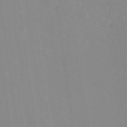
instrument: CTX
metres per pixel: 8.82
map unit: Ht
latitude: -13.5966
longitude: -58.7246
